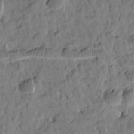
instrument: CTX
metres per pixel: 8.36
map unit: Htu
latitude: 2.1578
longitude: 178.2172
